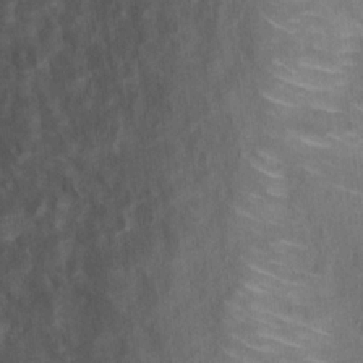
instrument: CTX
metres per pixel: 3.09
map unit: Nhu
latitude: 13.2159
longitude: -36.1011
